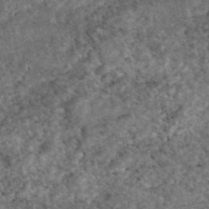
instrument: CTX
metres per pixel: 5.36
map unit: eAb
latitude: 47.1970
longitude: 118.1039
